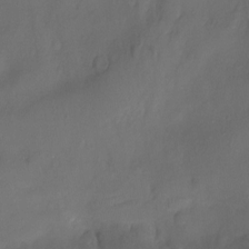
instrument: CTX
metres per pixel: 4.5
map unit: Ht
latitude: -10.0283
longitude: -46.5735
